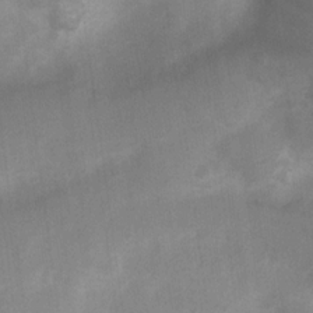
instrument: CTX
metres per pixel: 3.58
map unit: Nhu
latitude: 8.3090
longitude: -22.3845
